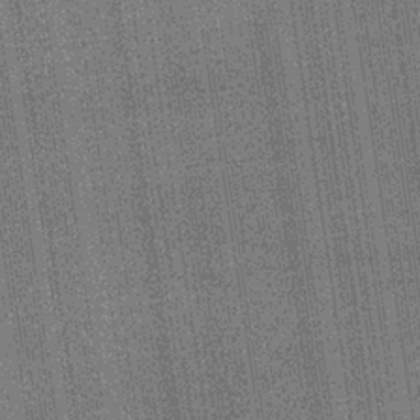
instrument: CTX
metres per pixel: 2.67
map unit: lHb
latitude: -35.0108
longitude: 63.0297
